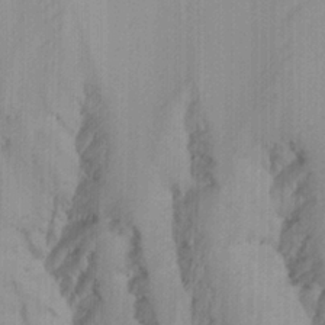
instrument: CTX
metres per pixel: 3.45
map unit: Ave
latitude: 22.7624
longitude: -136.6491
